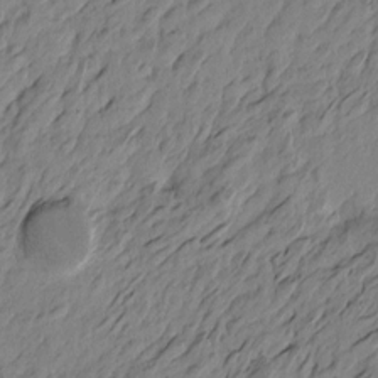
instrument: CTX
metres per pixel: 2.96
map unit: Htu
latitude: -5.6910
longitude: -179.9339
